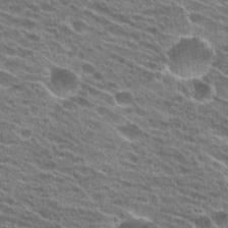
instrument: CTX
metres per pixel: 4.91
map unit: Hto
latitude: 24.8002
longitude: -42.2145
